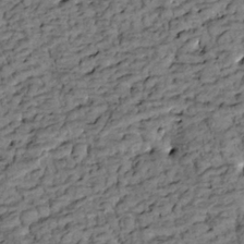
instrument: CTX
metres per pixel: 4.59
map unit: Htu
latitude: -3.1242
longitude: 173.6344
